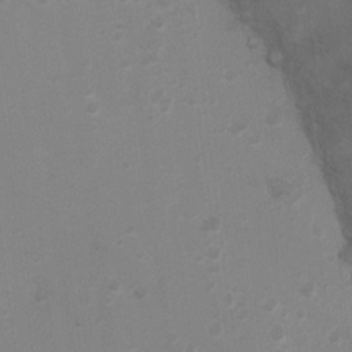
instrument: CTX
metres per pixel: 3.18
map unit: Ht
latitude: 2.0444
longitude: -25.7638
